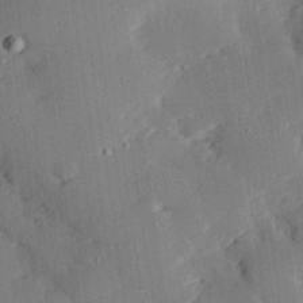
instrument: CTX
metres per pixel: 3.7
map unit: eHh
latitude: 28.6301
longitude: -81.9339
